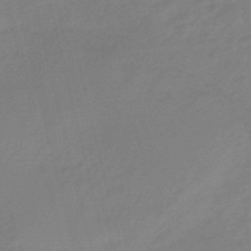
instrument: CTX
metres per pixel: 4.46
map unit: eHb
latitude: -46.6518
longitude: 86.6141
